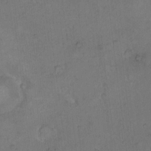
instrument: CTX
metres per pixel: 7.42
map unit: Hto
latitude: 9.9150
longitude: -60.3089
